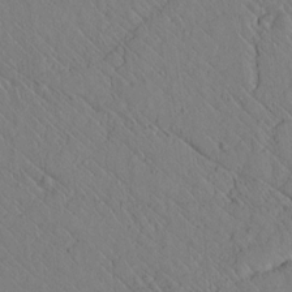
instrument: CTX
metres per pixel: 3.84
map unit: lAvf
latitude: 6.8380
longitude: 159.4832
